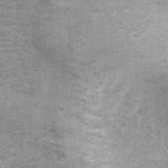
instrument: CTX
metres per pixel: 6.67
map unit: Nhu
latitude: 0.4034
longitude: -17.5749
